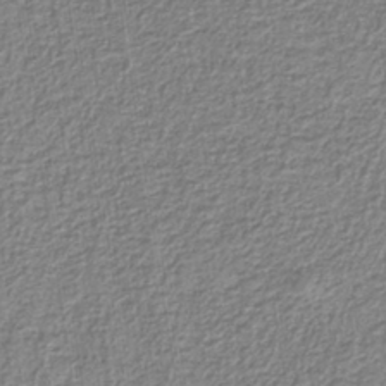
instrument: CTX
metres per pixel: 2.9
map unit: eAb
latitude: -38.8975
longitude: 52.2361
